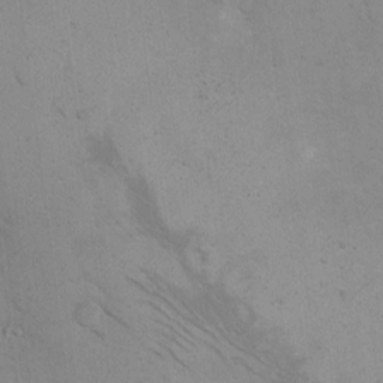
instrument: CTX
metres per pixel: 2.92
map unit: eHh
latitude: -10.2362
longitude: -65.7827
